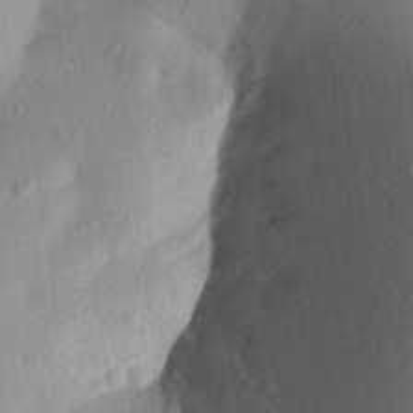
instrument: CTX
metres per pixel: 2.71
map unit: Aa
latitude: 23.3104
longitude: -150.1389
